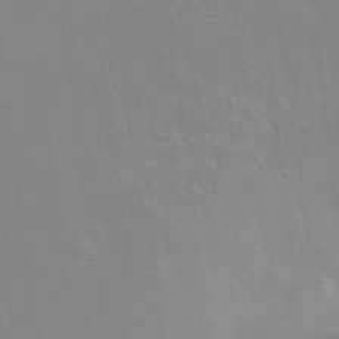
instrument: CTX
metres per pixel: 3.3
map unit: Ht
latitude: -14.5007
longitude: -42.3278
